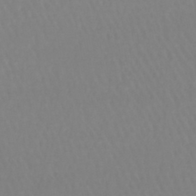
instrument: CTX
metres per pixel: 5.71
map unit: lHb
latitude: -44.9353
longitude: 62.4440
